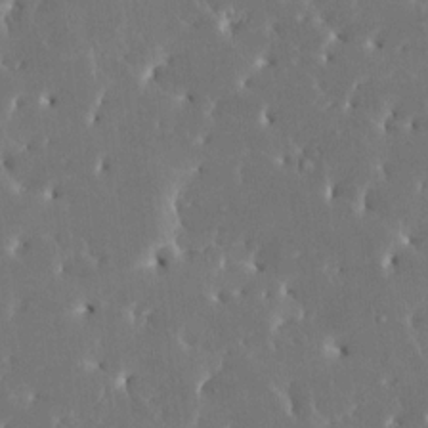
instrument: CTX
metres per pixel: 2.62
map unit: HNhu
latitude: 6.7813
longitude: -5.1025
